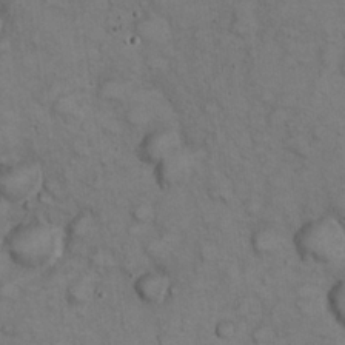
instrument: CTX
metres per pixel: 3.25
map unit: eHh
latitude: 22.7813
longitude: -59.9150
